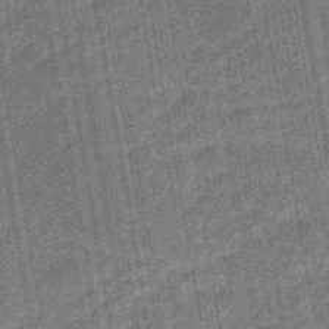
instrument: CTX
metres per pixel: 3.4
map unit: eHb
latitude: -46.1228
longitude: 87.3699
